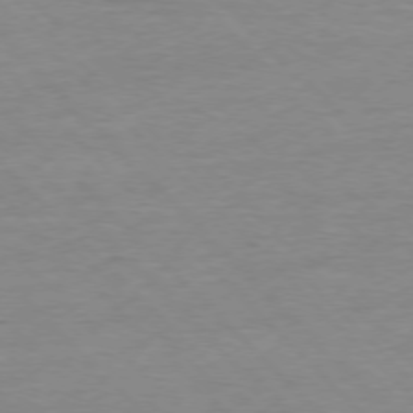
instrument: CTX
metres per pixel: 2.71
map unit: Ap
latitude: -77.1998
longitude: -89.0459
